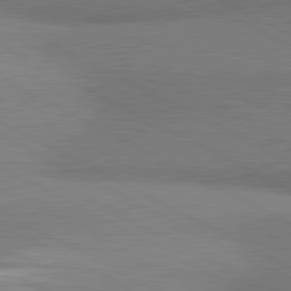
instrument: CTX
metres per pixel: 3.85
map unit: lApd
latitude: 80.9136
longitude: 165.6533
